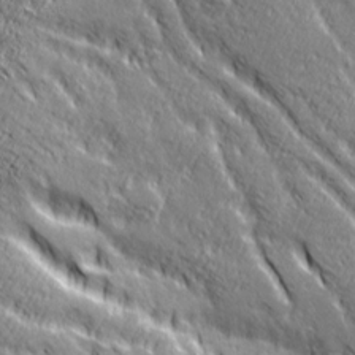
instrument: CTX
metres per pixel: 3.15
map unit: Ave
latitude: 20.8758
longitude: -135.6505
